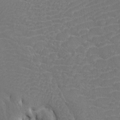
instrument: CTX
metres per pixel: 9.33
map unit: Htu
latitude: -7.7855
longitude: -66.6868
